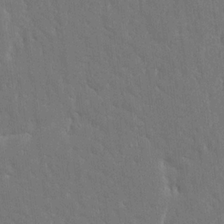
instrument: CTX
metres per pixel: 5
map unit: Ave
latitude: 18.0633
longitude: -140.8191
